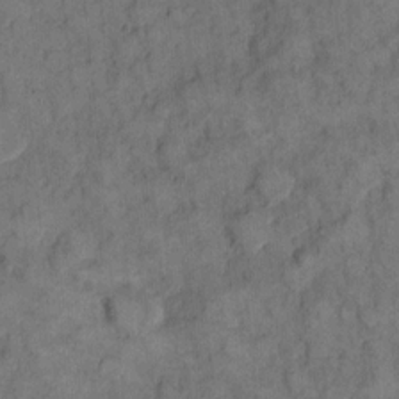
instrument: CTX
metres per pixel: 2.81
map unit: eHh
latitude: 13.4049
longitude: -64.9514
